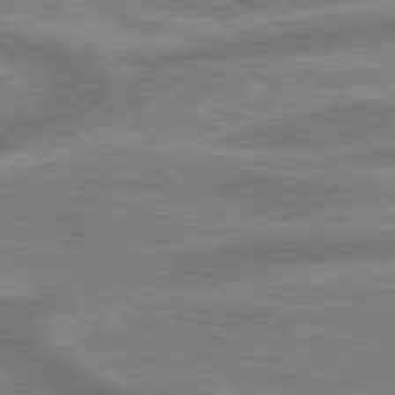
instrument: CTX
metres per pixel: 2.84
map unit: lApd
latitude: 79.6127
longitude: -170.2711
